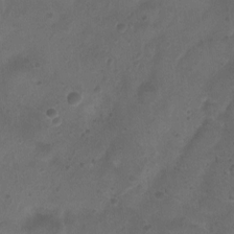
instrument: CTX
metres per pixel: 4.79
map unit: Ht
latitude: -11.8045
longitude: -21.0270
